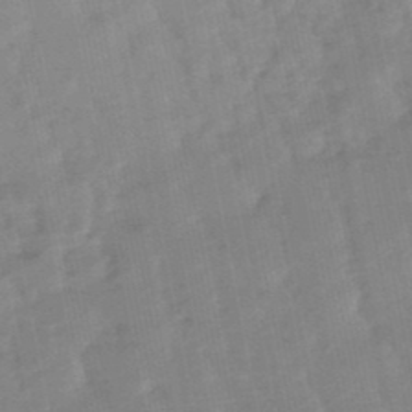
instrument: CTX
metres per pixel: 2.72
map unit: lHb
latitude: -48.7652
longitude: 79.4643
